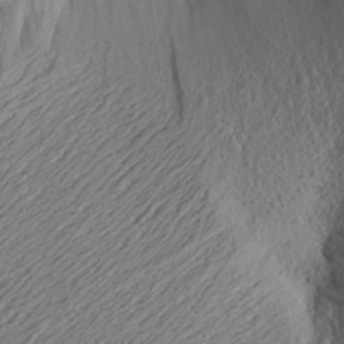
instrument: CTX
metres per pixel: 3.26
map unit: Aa
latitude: 23.7638
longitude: -149.4237
